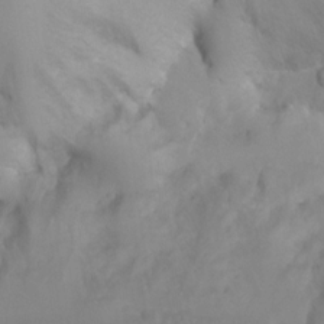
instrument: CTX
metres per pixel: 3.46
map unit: Ht
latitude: 2.7813
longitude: -26.6113
